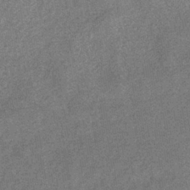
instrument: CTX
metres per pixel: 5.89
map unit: eHb
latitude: -35.3888
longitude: 78.4440
